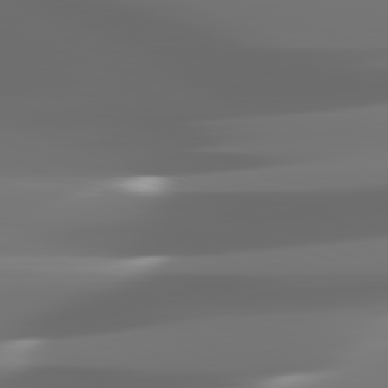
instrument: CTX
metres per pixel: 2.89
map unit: lApd
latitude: 82.0255
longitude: -145.3104
